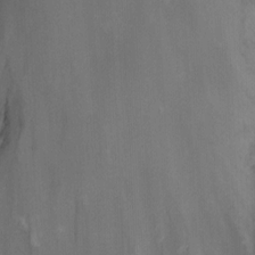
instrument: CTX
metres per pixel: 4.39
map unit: Nhu
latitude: -14.6897
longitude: -57.7827
